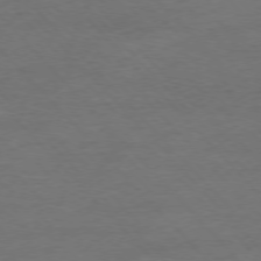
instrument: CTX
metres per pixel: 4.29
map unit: Ap
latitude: -77.4832
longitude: -83.4615
